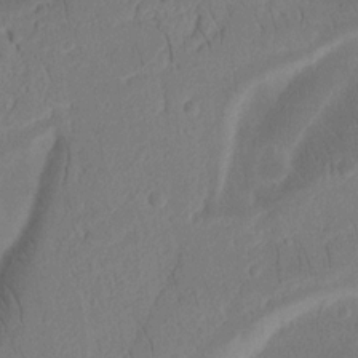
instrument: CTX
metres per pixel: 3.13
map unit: Ht
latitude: 14.2334
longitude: -74.8569
